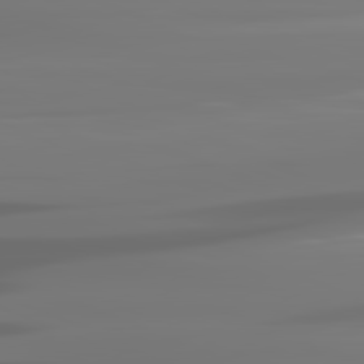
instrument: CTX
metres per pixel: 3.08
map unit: lApd
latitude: 81.6883
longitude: -144.0633
